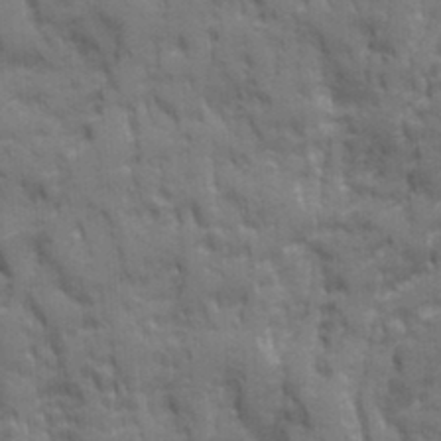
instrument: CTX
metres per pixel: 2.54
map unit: Ave
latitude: 19.9906
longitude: -133.3293
